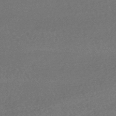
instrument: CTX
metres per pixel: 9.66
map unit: HNhu
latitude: -44.7652
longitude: 92.6518
